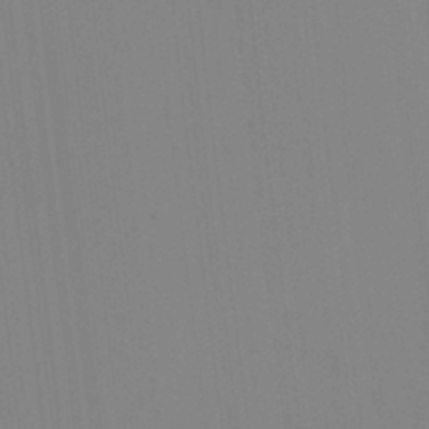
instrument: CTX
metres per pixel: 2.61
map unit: HNhu
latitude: 6.1956
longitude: 1.8423
